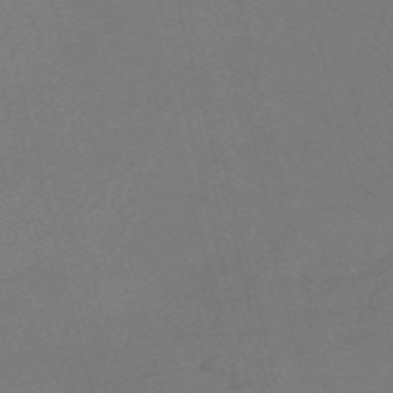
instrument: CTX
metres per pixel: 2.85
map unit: HNb
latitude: -54.7085
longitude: -36.5168
